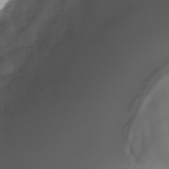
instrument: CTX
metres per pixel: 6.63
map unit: Nhu
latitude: -26.5951
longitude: -72.6113
